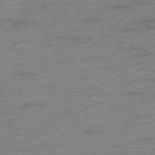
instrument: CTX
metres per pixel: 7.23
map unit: Hpe
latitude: -76.4440
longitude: -11.1970
